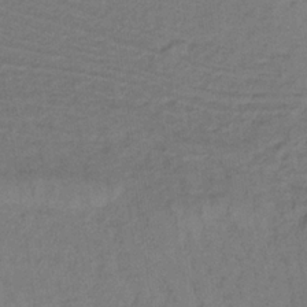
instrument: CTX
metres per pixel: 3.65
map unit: lHb
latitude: -32.8975
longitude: 64.8408
